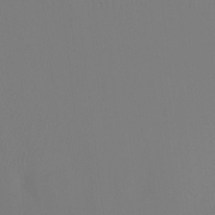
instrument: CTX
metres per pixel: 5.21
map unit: Htu
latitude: -12.7841
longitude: -47.8962
